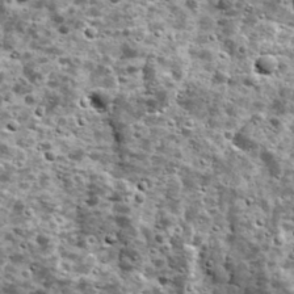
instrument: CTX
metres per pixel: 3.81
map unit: Ave
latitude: 16.9892
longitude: -134.4979
